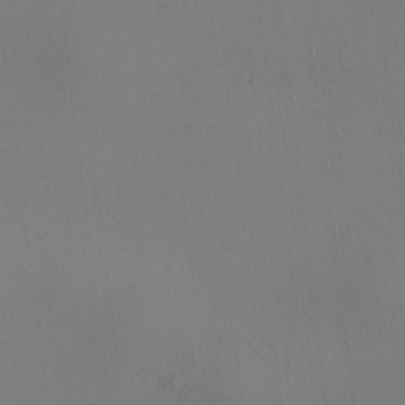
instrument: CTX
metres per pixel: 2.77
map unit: HNhu
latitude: 10.5924
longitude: 22.8975
